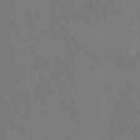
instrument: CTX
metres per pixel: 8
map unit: Hto
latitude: -7.1998
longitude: -35.4804
